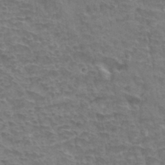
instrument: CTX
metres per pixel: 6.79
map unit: Hto
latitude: 33.6505
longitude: -44.4034
